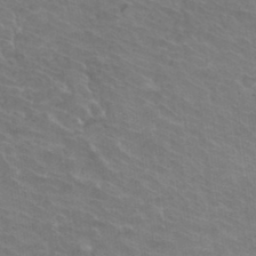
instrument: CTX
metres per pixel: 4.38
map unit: Hto
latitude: 33.5938
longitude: -44.0444
